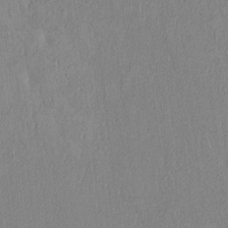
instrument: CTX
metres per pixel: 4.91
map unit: Htu
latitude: 3.5560
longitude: 152.3117
